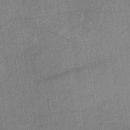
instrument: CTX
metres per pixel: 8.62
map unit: lHb
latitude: -36.1416
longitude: 71.9745
